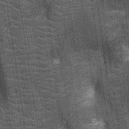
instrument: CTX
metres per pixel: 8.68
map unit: Nhu
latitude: -12.7652
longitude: -22.3278
